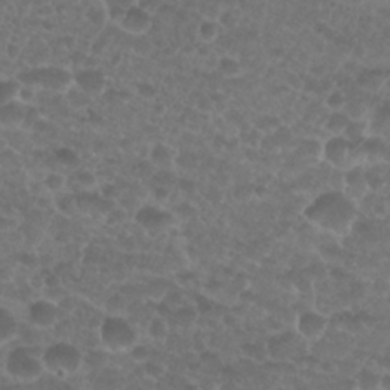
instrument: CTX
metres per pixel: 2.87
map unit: Nhu
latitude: 27.2348
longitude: -52.2901
